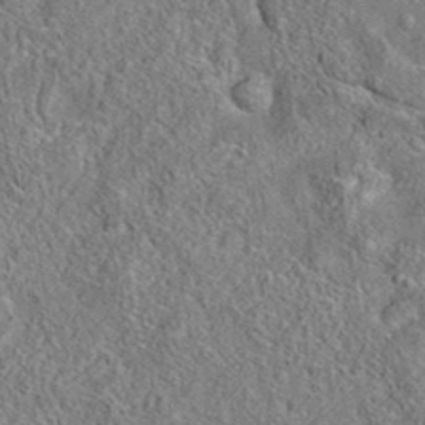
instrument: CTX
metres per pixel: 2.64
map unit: eAb
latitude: 35.7638
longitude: 113.3132
